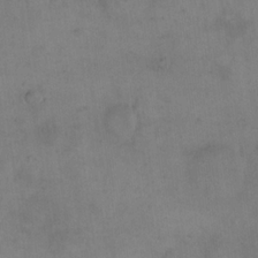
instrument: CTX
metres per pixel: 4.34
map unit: eHh
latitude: 18.4034
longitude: -65.0647
